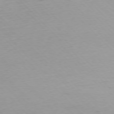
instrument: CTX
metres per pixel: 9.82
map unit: Ap
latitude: -76.9353
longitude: -65.0269
